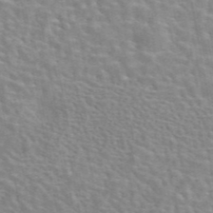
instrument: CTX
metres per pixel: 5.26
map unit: eAb
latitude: 44.2711
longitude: 107.4644
